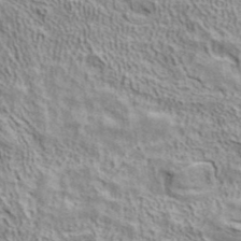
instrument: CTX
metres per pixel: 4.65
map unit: ANa
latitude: 41.5560
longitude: 17.2565
